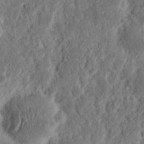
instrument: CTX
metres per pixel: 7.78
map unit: Nhu
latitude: 14.6869
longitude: -74.1389
